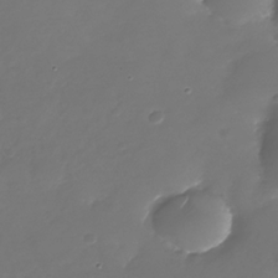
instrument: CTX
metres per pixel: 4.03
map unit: Nhu
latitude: -28.1228
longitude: -68.2334
